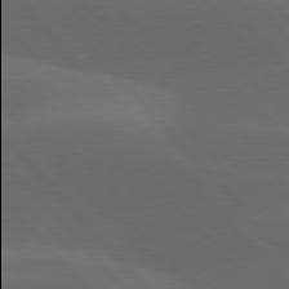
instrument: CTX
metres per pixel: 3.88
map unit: lApd
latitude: 78.0444
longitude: -53.9906
